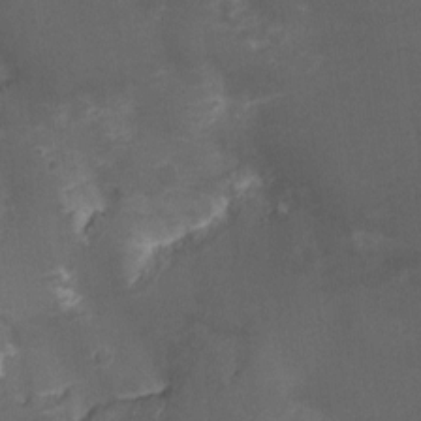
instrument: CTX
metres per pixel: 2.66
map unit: Nhu
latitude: -9.2376
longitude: -42.9136
